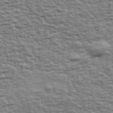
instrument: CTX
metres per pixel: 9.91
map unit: Ave
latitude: 42.8380
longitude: -113.2726
